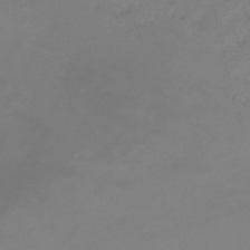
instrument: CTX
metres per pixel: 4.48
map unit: eHb
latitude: -46.8219
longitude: 86.4818
